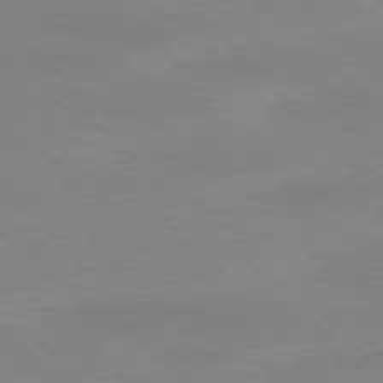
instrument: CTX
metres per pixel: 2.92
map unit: Ap
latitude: -77.8044
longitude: -87.1403
